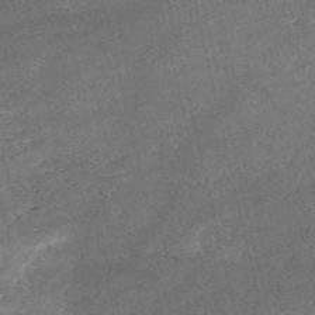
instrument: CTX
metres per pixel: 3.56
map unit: HNb
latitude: -52.3873
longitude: -40.5545
